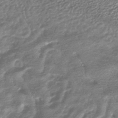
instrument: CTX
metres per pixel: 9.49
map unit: HNhu
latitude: -43.8044
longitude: 93.5588
